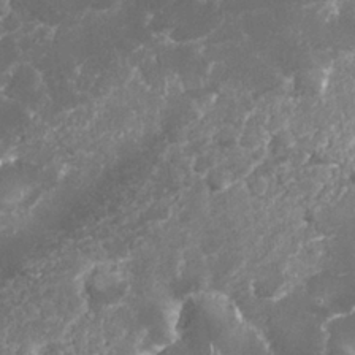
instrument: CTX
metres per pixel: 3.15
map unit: Nhu
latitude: 26.3845
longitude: -61.2348
